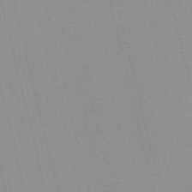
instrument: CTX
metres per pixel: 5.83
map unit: Nve
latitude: -57.3887
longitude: 61.4077
